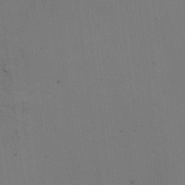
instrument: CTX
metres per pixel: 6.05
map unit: HNhu
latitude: 11.1781
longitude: 23.3699
